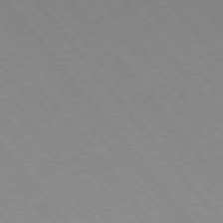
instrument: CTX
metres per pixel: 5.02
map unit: Ap
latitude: -76.8786
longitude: -64.2711
